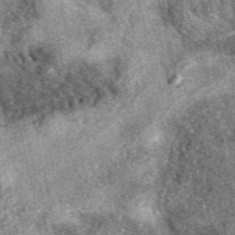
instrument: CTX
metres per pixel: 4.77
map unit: eAb
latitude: 39.2348
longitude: 109.8044
